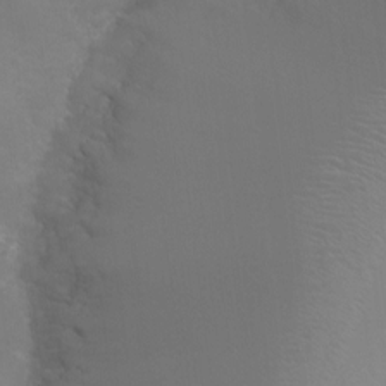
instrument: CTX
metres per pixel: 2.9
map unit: Ht
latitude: -8.1984
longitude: -20.7624
